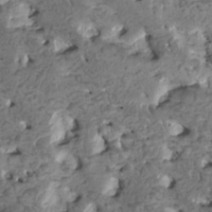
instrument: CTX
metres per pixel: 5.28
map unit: HNhu
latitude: 0.1011
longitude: 3.1620
